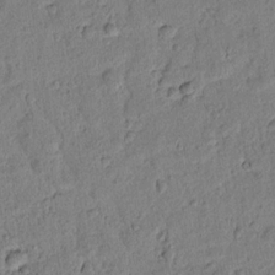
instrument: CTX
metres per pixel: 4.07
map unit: lAvf
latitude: 8.2901
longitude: 165.2187
